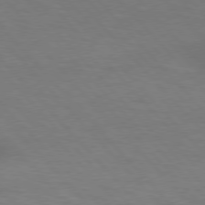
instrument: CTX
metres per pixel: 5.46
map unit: lApd
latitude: 76.5168
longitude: -59.2537
